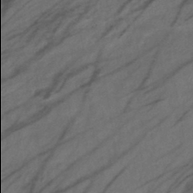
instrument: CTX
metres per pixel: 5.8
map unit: lHb
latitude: -40.9164
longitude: 78.0094
